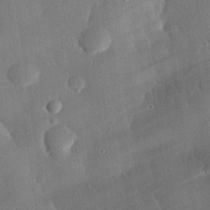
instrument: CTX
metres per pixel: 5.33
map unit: eHh
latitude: 30.1200
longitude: -81.2537
